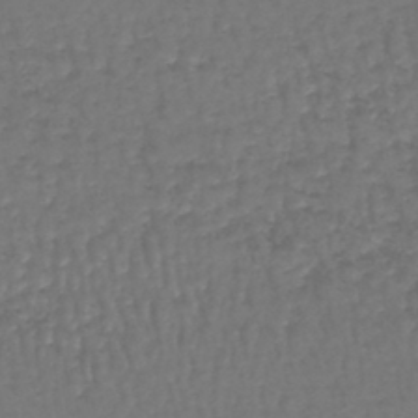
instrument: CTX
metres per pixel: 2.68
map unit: lHb
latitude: -43.8233
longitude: 73.4832
